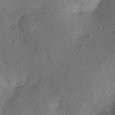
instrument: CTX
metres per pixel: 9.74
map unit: Ht
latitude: -10.3684
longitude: -34.2333
